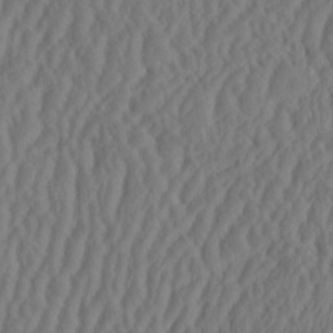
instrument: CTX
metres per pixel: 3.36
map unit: eHh
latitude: -2.7274
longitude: 16.6141
